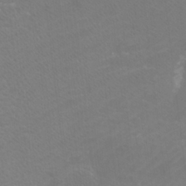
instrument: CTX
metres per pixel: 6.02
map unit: Htu
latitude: -11.1053
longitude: -71.9339
